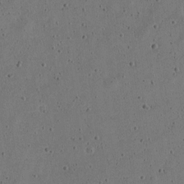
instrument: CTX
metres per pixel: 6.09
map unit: Nve
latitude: -25.5966
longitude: 107.5966
